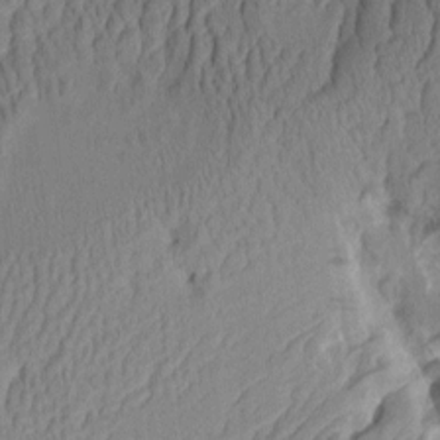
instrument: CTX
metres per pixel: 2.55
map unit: Aa
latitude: 7.8583
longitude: -128.2900
